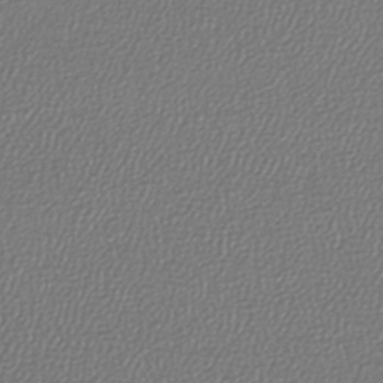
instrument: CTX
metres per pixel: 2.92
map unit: lHb
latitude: -43.8611
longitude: 69.1620
